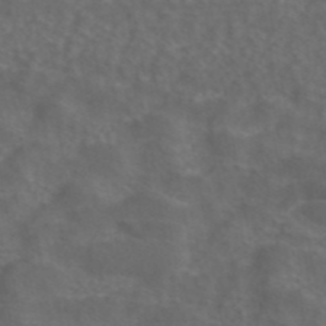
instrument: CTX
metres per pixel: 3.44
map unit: ANa
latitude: 43.5749
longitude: 24.0661
